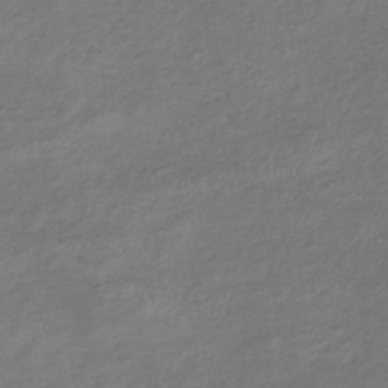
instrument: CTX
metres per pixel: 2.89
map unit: lHb
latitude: -37.5210
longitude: 72.7463
